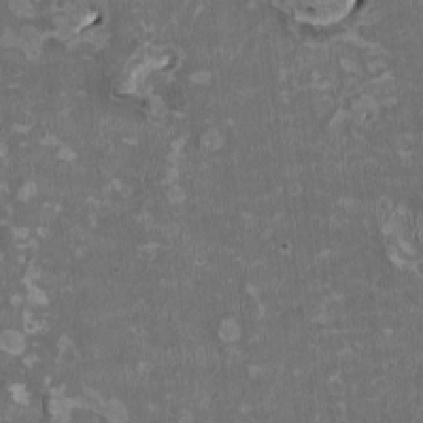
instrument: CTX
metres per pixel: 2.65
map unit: HNhu
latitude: 2.1389
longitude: -3.7638
